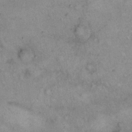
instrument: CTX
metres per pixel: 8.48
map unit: eHh
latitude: 16.9892
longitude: -62.5924
